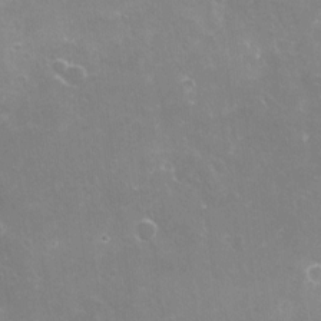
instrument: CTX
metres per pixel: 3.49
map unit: Nve
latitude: -18.5007
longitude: -59.7261
